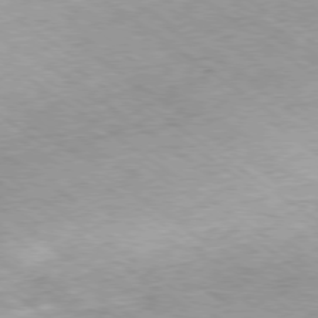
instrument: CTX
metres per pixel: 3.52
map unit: Hpe
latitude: -78.8786
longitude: -21.9339
